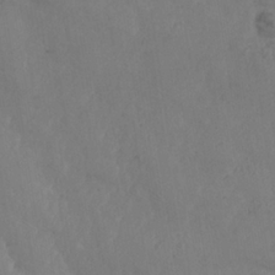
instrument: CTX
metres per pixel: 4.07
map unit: Nhe
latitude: -37.0864
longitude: 139.1242
